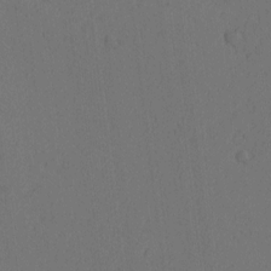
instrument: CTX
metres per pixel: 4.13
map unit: Nhu
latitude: -6.1794
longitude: -153.1026
